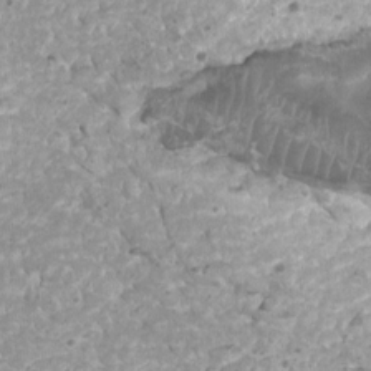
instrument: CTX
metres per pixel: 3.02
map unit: Htu
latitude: 2.3089
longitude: -20.4790
